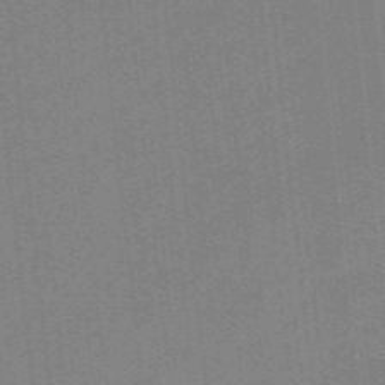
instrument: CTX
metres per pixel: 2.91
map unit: eHb
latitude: -44.6519
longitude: 87.7856
